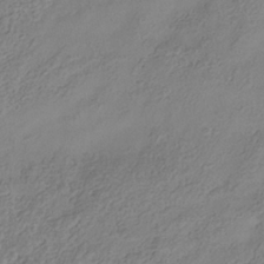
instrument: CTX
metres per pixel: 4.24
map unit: Hve
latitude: -34.4440
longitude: 88.5573
